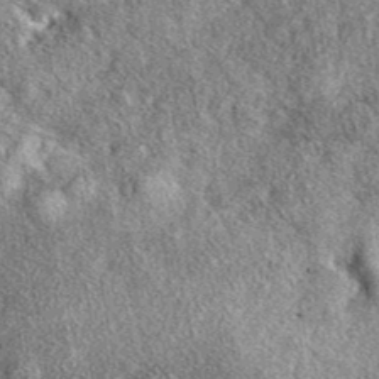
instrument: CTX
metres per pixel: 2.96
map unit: eAb
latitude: 39.7261
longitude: 107.6911
